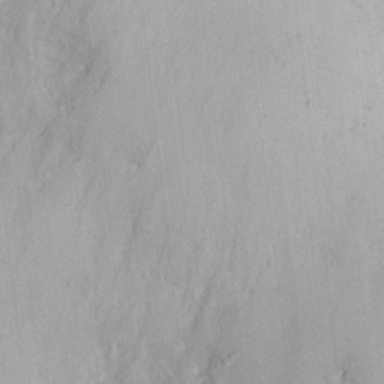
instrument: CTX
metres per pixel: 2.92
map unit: eHh
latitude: 11.1781
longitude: -68.1767
